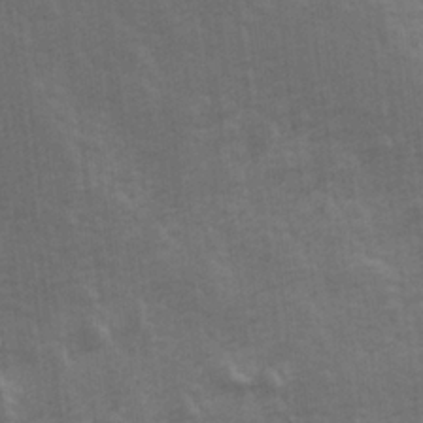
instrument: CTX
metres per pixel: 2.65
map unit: Hve
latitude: 26.5546
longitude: 146.4440
